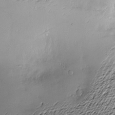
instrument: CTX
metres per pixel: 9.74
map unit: Nve
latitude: -8.8408
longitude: 173.2187
